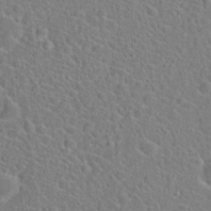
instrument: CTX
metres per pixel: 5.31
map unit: Hto
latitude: 21.4238
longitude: -45.2537
